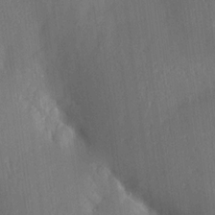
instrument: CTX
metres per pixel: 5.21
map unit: Aa
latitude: 14.9325
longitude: -147.9528
